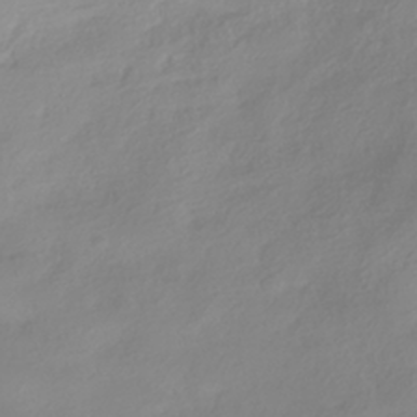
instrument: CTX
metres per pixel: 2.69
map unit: HNhu
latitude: -40.9919
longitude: 100.7085
